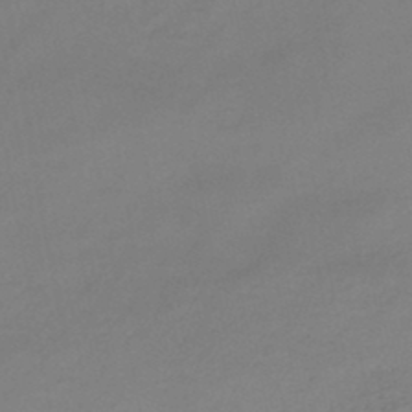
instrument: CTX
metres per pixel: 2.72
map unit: HNb
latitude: -45.9367
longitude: -35.4804
